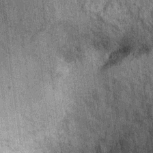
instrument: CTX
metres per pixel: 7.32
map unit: Ht
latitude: 8.0255
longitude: -37.8016
